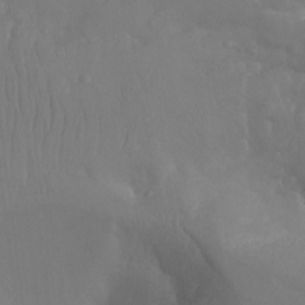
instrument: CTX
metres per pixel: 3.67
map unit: Aa
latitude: -12.9920
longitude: -67.4426
